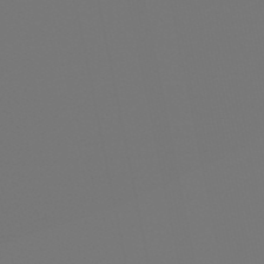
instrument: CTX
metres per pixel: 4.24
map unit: lHb
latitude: -50.5952
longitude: 79.9367
